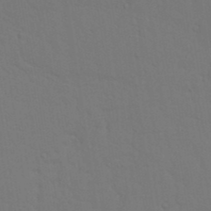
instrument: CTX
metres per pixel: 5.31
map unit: Nhu
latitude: 23.2537
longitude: -73.1593
